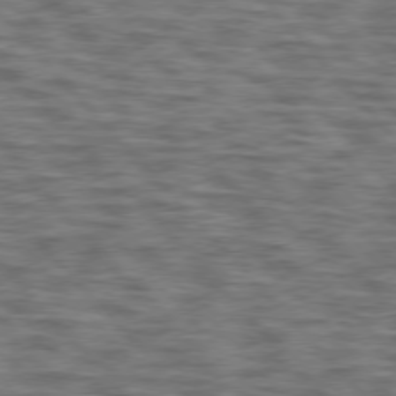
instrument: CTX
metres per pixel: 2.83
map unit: lApd
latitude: 76.4412
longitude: -70.2900
